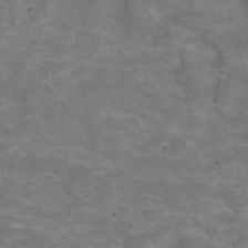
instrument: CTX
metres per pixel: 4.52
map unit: Hve
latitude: -30.6518
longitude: 95.4643
